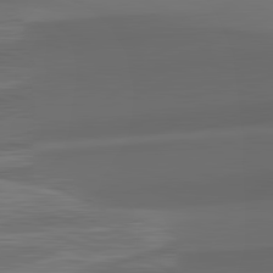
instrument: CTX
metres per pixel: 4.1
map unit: lApd
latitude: 82.4034
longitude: 142.2739
